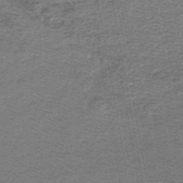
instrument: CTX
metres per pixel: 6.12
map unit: lHb
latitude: -43.8989
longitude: 62.4440
